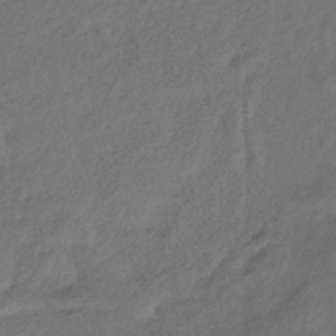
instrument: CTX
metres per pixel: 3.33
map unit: eHb
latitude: -42.4062
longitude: 84.3873
